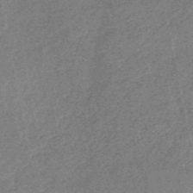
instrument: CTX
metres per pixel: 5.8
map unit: HNb
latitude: -53.0297
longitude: -49.1025
